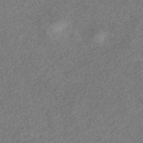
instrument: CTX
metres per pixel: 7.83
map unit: HNb
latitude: -33.0109
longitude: 56.4440
